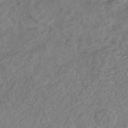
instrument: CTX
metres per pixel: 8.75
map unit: HNb
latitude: -31.0108
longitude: 63.6533
